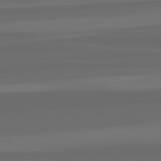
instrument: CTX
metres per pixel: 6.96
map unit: lApd
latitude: 82.8946
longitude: 159.2942
